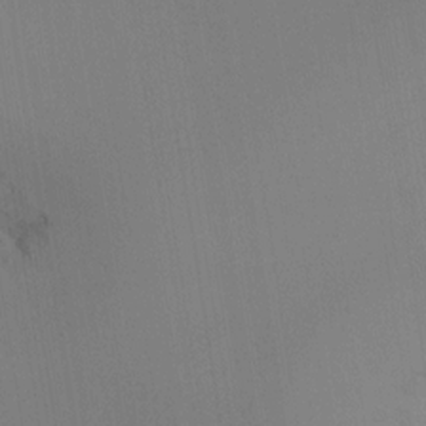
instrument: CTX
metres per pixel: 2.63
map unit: Ht
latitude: -16.8786
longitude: -47.6316
